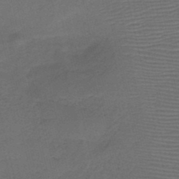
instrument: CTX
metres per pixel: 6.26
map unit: HNb
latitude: -47.5210
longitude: -41.3859
